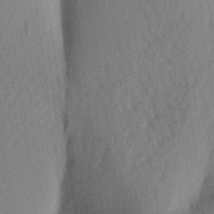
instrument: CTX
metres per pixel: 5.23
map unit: Aa
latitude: 21.9339
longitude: -147.4616
